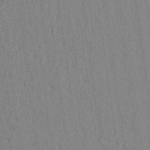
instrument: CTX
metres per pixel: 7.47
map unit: lAvf
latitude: 6.6679
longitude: 164.4629
